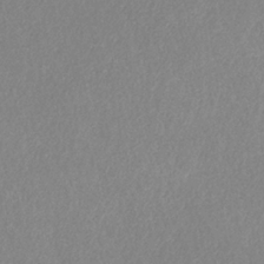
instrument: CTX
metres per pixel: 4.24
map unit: HNb
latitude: -33.1431
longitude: 55.4077
